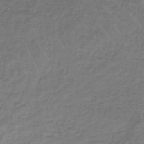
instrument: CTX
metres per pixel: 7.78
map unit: lHb
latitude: -44.7274
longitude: 73.2754
